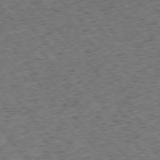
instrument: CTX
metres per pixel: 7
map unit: Ap
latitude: -75.8990
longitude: -62.2334
